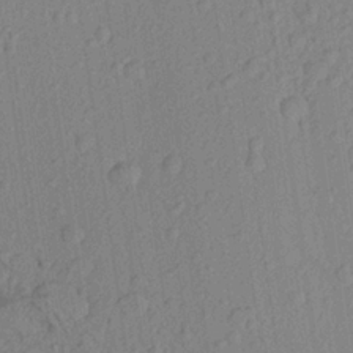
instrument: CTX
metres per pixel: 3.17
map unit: Aa
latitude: 23.2159
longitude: -146.7058
